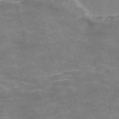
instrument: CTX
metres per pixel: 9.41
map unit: Nve
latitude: -58.4628
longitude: 66.5763
